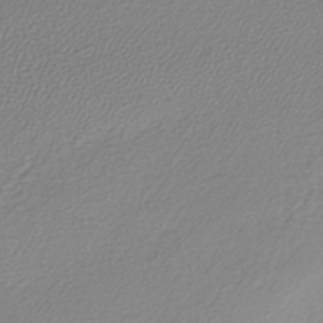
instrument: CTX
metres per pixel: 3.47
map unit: lHb
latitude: -41.6722
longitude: 61.4077
